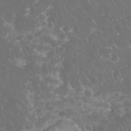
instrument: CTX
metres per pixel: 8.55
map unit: eHh
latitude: 34.6490
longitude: -63.6883
